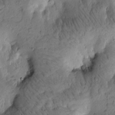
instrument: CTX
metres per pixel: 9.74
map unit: Htu
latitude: -3.5021
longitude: 171.2376
